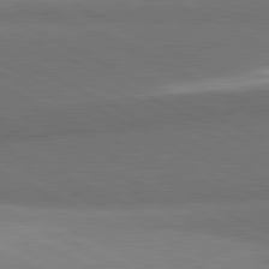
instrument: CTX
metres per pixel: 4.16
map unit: lApd
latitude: 81.7450
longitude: 155.1431
